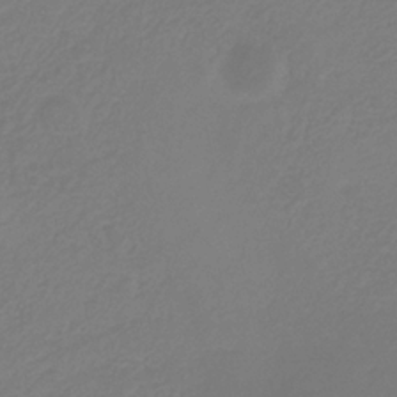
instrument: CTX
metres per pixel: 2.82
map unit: eHb
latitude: -29.5399
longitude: 66.2550
